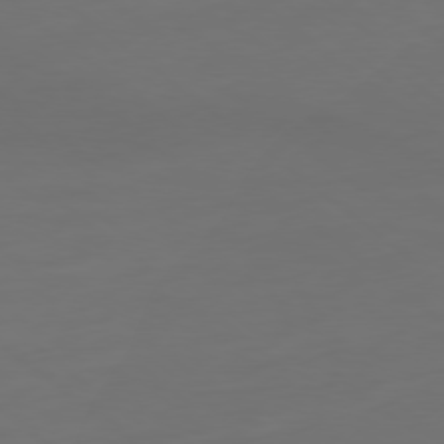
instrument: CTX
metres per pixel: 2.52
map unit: Ap
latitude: -79.3887
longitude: -60.9324
